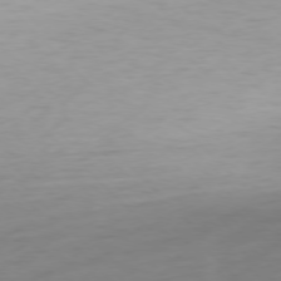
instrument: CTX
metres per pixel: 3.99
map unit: Ap
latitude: -77.2187
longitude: -78.6869
